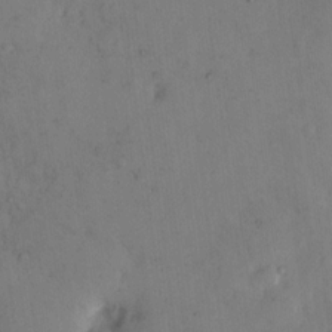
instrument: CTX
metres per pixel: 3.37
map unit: eHh
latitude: 12.1011
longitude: -61.2726
